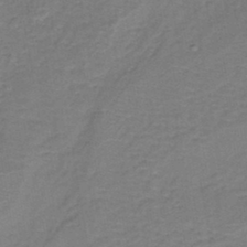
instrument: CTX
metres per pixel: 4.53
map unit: HNb
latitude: -43.1053
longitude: 49.2187
